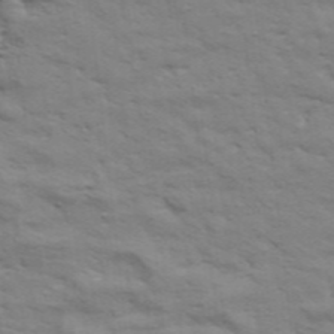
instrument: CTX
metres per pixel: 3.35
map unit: Aa
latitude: 33.1970
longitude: -135.8961
